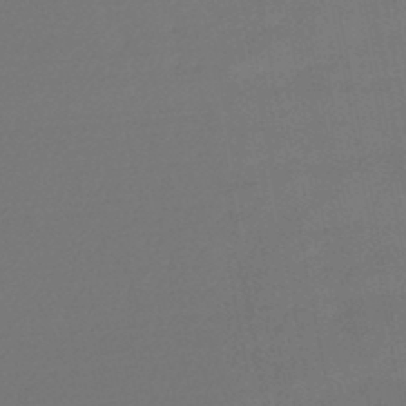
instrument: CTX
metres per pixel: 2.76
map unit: lHb
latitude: -47.7099
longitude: 62.1416
